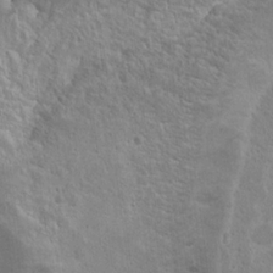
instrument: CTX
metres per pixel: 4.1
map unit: Hto
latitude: 17.4993
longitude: -37.0648
